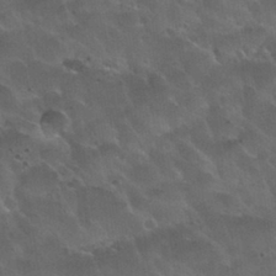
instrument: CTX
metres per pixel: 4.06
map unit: Nhu
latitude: 30.7247
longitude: -55.4048
